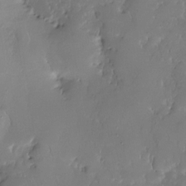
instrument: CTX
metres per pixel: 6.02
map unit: Nhe
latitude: -26.7085
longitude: -110.9514
